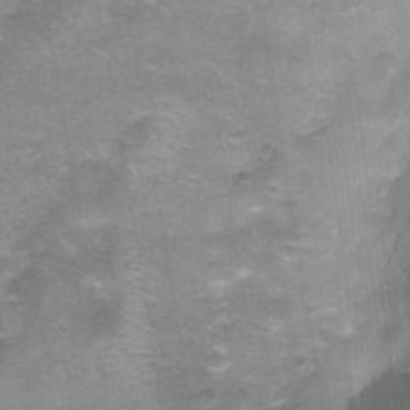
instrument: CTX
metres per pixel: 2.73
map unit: Nhu
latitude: 0.3845
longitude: -17.5182
